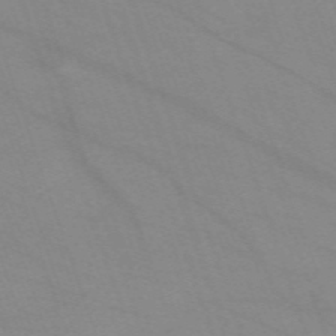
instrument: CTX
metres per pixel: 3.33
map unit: eHh
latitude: -64.1606
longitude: 53.0108
